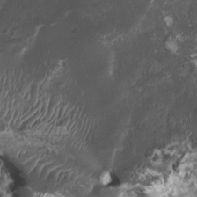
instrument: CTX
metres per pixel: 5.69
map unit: HNhu
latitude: 4.1011
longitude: -2.0255
